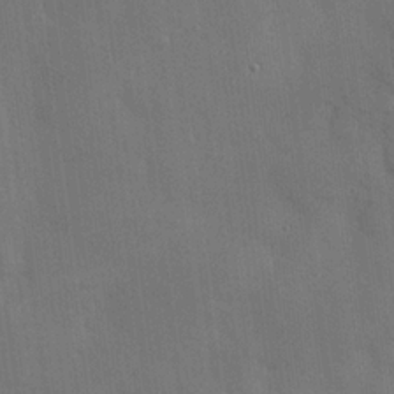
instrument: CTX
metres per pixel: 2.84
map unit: Hve
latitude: 19.4615
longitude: 151.0486
